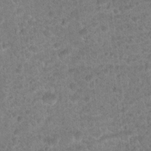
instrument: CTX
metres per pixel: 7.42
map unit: Nhu
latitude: 17.6127
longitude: -31.5749
